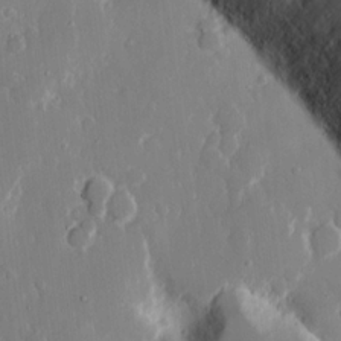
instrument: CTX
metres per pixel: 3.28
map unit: eHh
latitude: 14.2901
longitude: -71.0836
